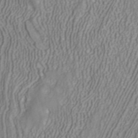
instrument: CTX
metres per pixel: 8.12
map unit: ANa
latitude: 40.2711
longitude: 22.2551
